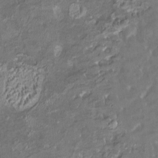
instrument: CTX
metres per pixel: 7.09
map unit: HNhu
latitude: 5.1781
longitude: 9.7855
